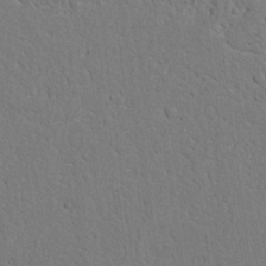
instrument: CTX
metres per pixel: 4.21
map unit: Nhu
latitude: 21.5749
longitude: -76.8002
